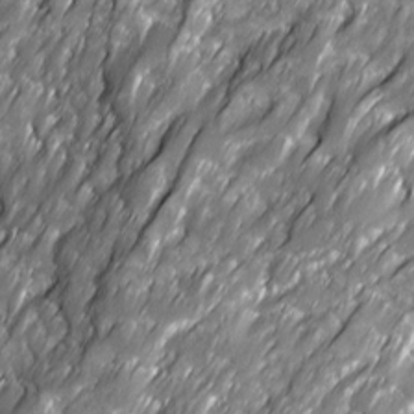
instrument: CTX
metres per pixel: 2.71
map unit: Ave
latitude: 16.2900
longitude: -135.3481
